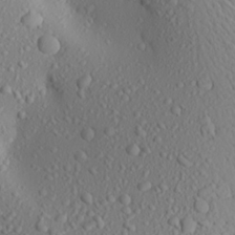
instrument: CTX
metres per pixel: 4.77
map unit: Aa
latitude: 22.7624
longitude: -144.0822
